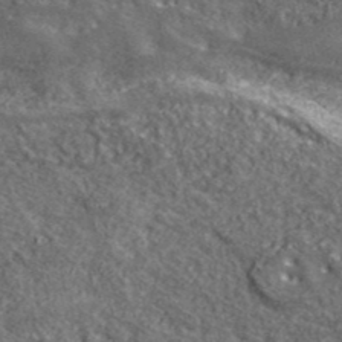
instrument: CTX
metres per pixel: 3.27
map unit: lHvf
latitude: 40.5923
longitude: -90.4412
